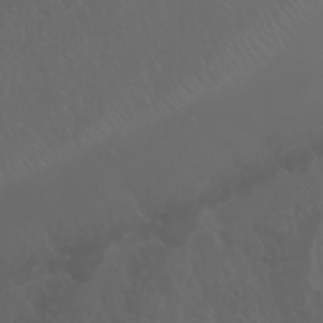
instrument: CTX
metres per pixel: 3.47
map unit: Nhu
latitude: 22.9136
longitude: -64.7813
